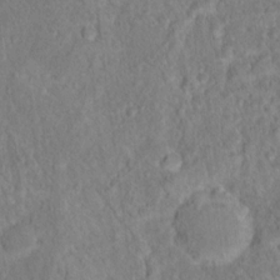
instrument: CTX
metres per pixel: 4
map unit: Hto
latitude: 16.9514
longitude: -37.7072
